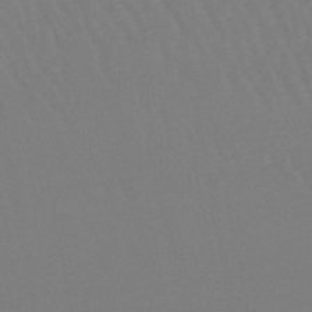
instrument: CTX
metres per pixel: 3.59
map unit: lHb
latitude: -47.0297
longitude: 76.1039
